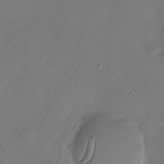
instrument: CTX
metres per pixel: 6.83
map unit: Nhu
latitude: -28.9920
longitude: -59.8772
